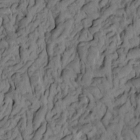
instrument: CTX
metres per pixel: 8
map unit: eHh
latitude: -1.6155
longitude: 17.5022
